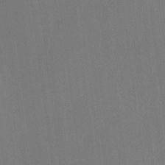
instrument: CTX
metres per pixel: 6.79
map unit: Htu
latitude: -14.5385
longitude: -48.7057
